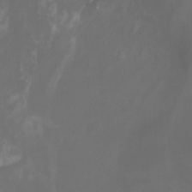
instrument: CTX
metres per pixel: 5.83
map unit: Nhu
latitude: -5.3131
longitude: -73.0270
